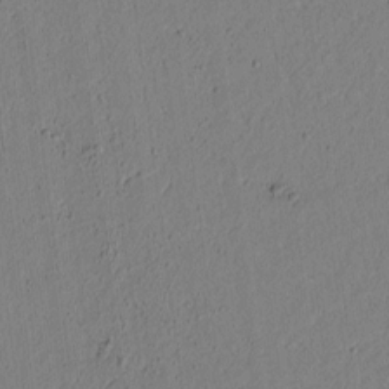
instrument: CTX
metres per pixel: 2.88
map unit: lAvf
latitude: 5.4804
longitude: 166.2550
